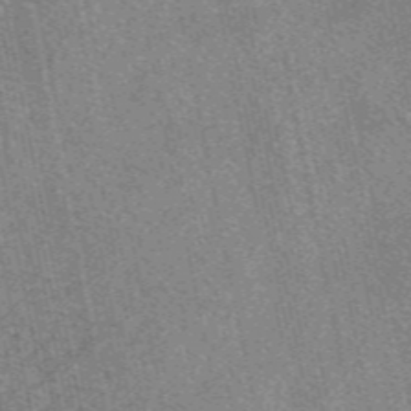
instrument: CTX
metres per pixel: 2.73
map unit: eAb
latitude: 48.6302
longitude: 104.7652
